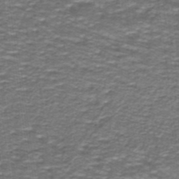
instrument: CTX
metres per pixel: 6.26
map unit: lHb
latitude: -40.7274
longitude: 55.9178
